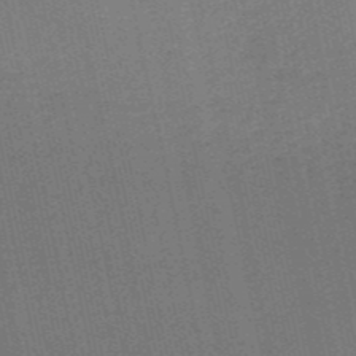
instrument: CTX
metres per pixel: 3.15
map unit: HNb
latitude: -53.0297
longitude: -42.8947
